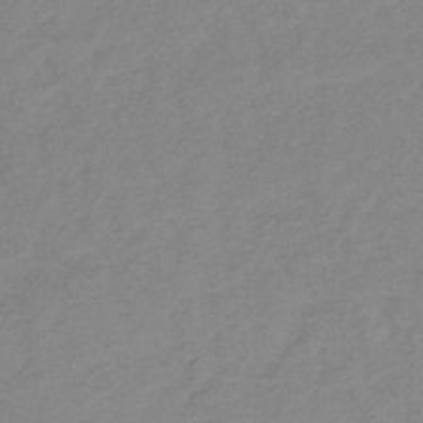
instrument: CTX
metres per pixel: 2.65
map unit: lHb
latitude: -35.3132
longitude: 71.7667
